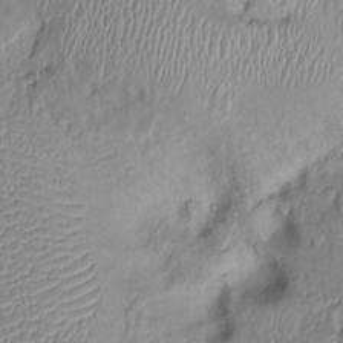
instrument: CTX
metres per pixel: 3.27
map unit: Ht
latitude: -0.3685
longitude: -13.6127
